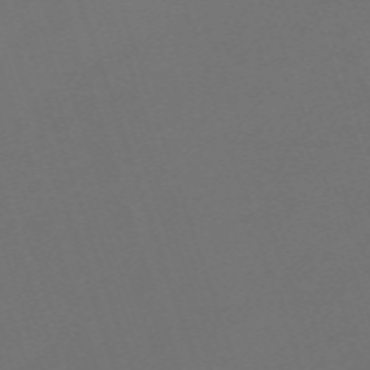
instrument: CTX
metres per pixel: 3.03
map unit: eHh
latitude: -63.4643
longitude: 51.8611
